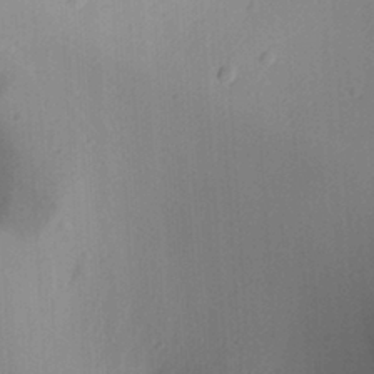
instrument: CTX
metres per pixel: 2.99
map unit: Aa
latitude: 29.7260
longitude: -132.8947
